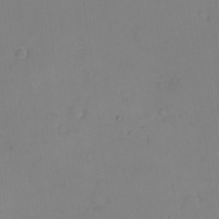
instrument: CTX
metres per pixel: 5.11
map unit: eHh
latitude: -9.0486
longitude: -67.1970
